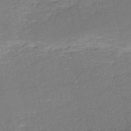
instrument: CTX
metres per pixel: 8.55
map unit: HNb
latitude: -51.2943
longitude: -40.7246
